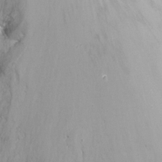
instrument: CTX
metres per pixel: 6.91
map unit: Ht
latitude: -16.3496
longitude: -42.4601
